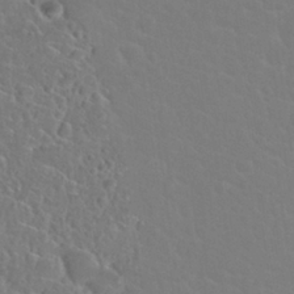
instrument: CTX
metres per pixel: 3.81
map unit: Nhu
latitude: 28.9891
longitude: -52.4223
